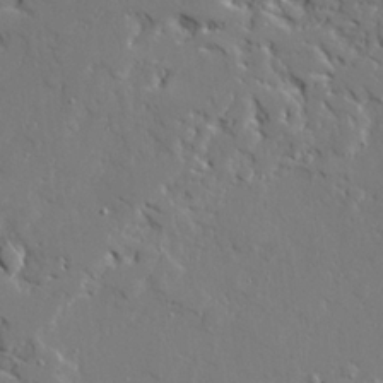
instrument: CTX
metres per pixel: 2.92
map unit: Ave
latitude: 22.9325
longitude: -129.5560
